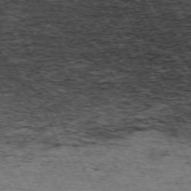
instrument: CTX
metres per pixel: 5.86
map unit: Hpe
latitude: -70.5763
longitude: 11.2187
